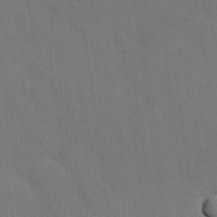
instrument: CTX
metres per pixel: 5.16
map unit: Nhu
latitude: 26.8380
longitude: -70.2522
